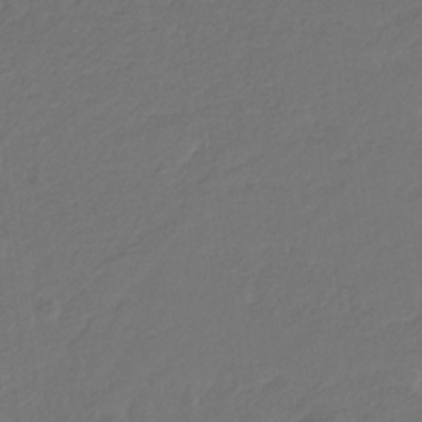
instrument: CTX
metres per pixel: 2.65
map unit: eHb
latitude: -30.1039
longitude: 68.2361
